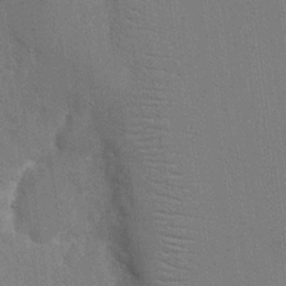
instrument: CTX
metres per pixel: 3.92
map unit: eHh
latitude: 18.5168
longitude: -68.1956
